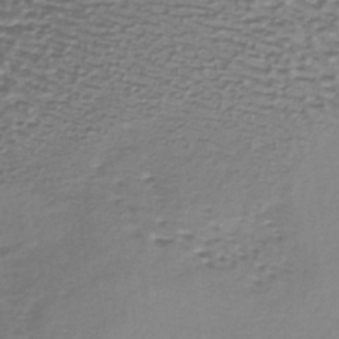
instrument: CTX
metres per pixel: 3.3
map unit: lHb
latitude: -37.4265
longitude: 60.4440
